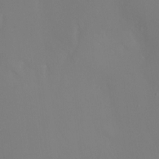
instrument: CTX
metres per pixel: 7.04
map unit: Ht
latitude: -2.6896
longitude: -27.1781
